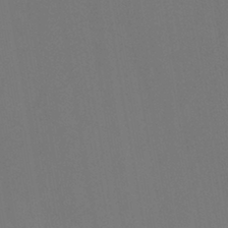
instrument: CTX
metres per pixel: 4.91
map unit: HNb
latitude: -44.2362
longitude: -41.5560
